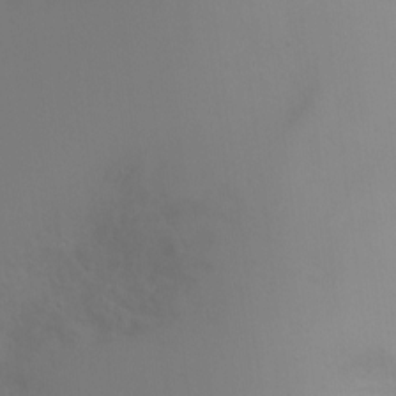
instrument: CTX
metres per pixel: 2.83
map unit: Ht
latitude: -4.4440
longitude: -29.0836
